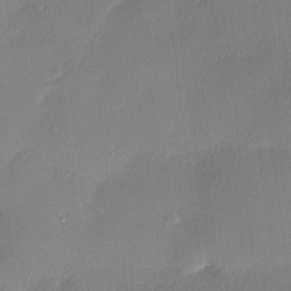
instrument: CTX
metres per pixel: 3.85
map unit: Nhu
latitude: 3.1592
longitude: -75.5560
